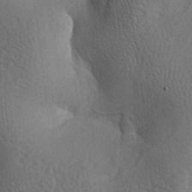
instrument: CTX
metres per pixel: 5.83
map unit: lAa
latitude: -7.5021
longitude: -124.8758
